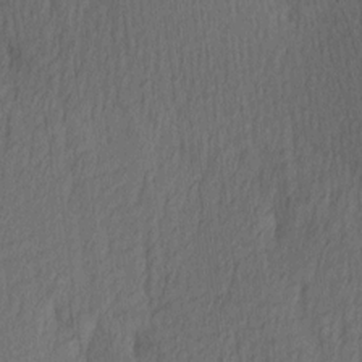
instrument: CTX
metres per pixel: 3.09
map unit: Ave
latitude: 13.4238
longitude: -106.4979
